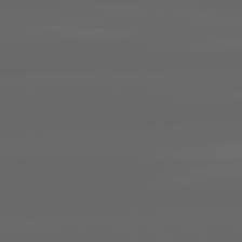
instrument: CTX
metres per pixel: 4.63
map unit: lApd
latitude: 82.2522
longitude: -168.4223
